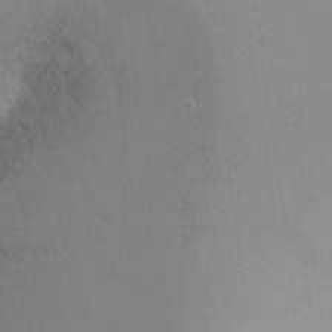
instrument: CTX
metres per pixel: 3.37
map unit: Ht
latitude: -4.3684
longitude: -28.8191
